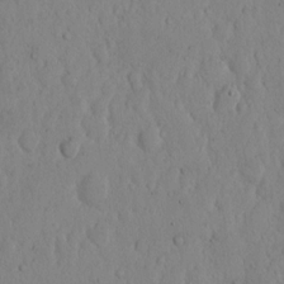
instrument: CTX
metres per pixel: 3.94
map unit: Hto
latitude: 11.3860
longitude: -57.5182
